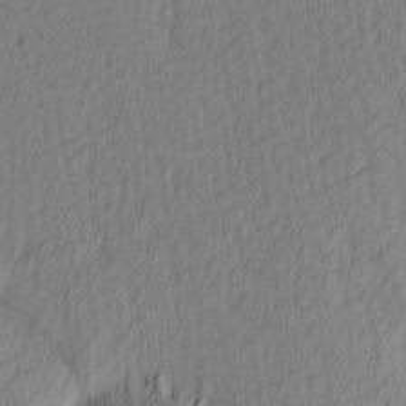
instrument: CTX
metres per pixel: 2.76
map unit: Ave
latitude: 13.1025
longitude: -106.4979
